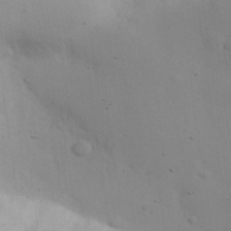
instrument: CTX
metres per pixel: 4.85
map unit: Nhu
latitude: 25.4993
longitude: -71.2348
